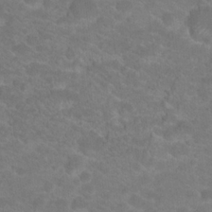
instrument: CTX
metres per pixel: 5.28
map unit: Hto
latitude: 18.9136
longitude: -37.8584
